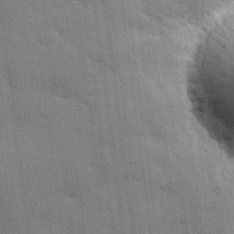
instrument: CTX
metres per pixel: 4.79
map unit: eHh
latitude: 29.2915
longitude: -82.7813
